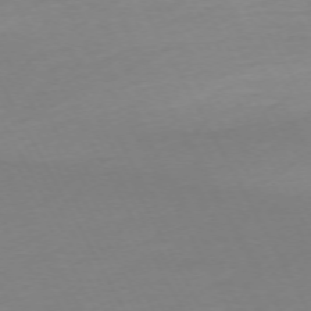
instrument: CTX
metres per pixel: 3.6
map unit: Ap
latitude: -73.3132
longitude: -69.3482
